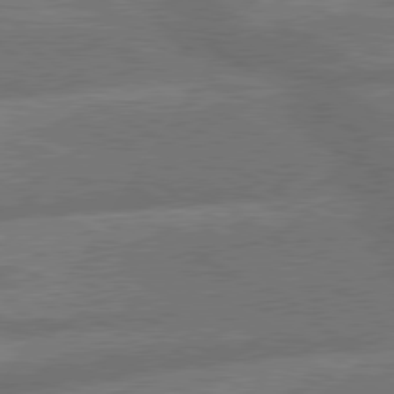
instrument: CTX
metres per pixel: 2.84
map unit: lApd
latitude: 79.8017
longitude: -165.8016
